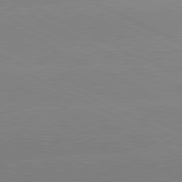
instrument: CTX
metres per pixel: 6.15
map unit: lApd
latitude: 81.2537
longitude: -151.0269
